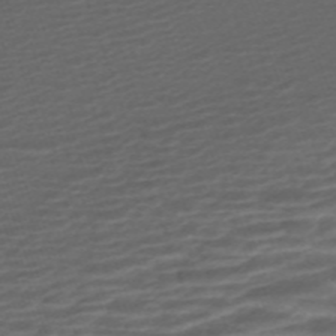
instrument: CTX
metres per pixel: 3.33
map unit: ANa
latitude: -45.0675
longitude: 105.0108
